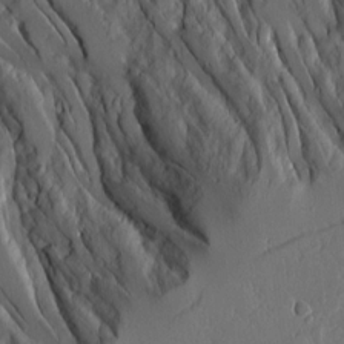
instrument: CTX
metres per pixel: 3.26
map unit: Ave
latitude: 14.2901
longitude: -130.7814
